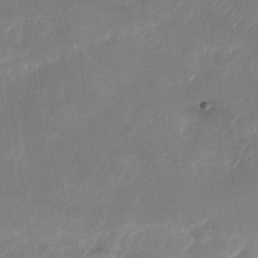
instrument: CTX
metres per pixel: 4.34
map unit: Nhu
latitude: -27.9745
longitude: -62.6680
